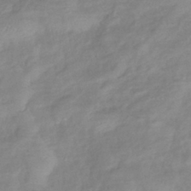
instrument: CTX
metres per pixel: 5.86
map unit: eHb
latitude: -40.7652
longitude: 81.4455
